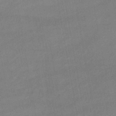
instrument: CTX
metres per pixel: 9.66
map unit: lHb
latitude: -45.5399
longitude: 61.7667
